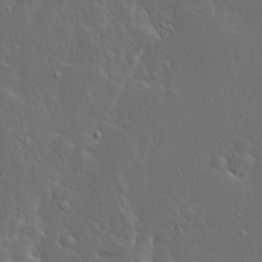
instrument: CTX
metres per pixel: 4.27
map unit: Ave
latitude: 14.2712
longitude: -137.6316
